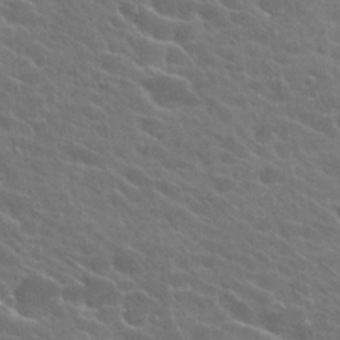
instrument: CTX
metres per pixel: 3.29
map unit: Hto
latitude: 24.8380
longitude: -40.7813
